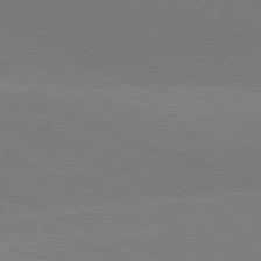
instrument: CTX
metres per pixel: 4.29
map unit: lApd
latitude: 82.0444
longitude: 137.0108
